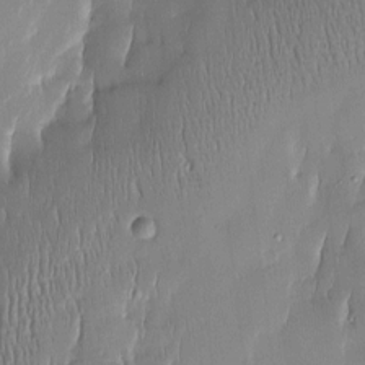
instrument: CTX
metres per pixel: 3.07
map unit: Htu
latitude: -5.5399
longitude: 174.2550
